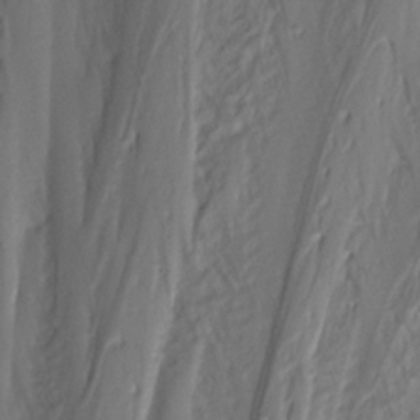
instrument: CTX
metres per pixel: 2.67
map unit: Nhu
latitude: -3.0864
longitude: -71.2915
